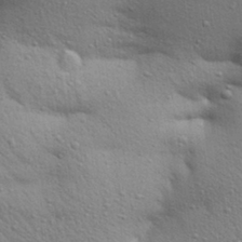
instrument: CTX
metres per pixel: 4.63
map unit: Aa
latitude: 30.3279
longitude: -147.6316
